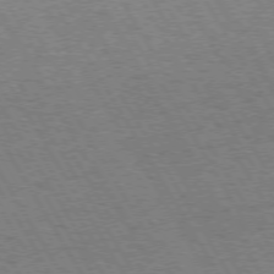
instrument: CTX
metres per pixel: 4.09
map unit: Hpe
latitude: 72.8380
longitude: -128.8569
